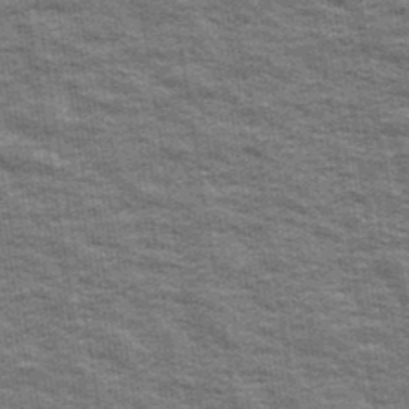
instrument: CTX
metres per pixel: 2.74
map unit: Ave
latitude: 40.2333
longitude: -108.9324
